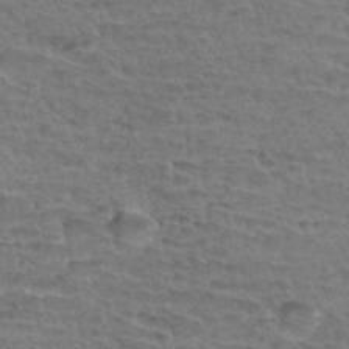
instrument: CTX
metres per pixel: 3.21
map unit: Hto
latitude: 34.7246
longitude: -44.1011
